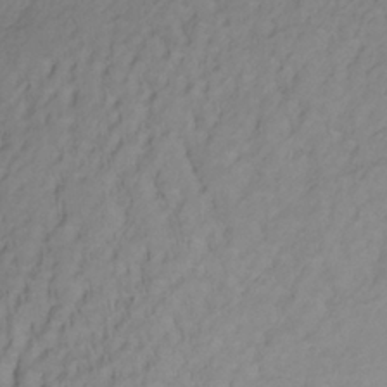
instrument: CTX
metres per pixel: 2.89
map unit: lHb
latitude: -33.6155
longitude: 67.7855
